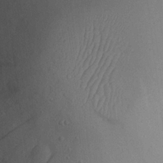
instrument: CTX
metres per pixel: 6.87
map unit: Nhu
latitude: 20.1578
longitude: -74.1011
